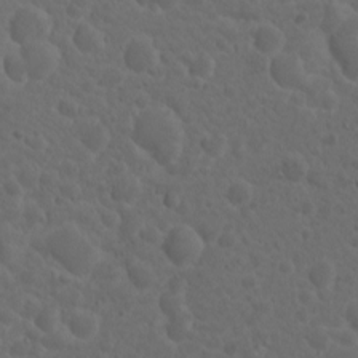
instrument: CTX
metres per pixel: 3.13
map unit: eHh
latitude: 0.8758
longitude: -56.4412
